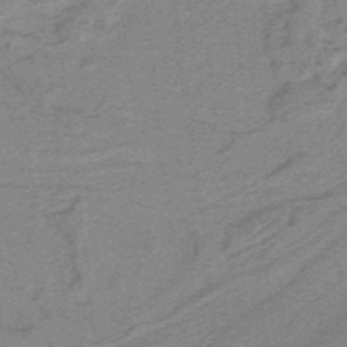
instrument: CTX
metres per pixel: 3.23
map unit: HNb
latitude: -38.9164
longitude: 54.0661
